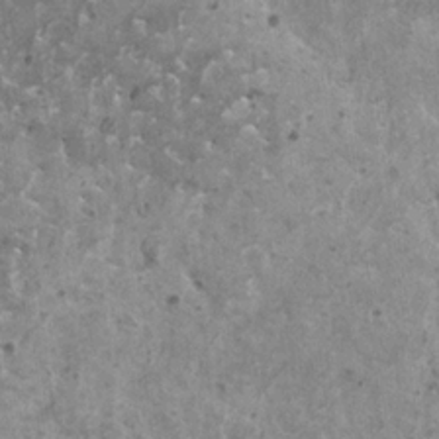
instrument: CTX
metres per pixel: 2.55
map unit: HNhu
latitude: 2.4601
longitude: 5.5588
